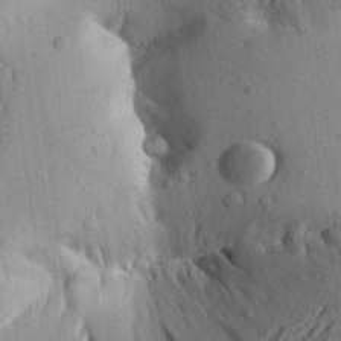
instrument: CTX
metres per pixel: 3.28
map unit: Aa
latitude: 21.0648
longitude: -149.5938
